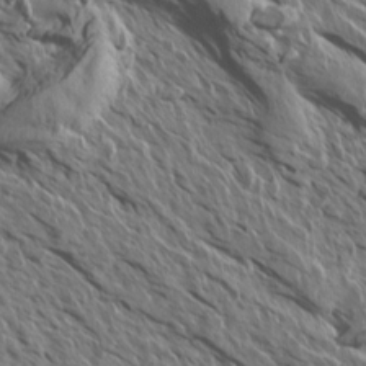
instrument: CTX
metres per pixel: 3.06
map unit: Aa
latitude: 13.9717
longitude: -143.4238
